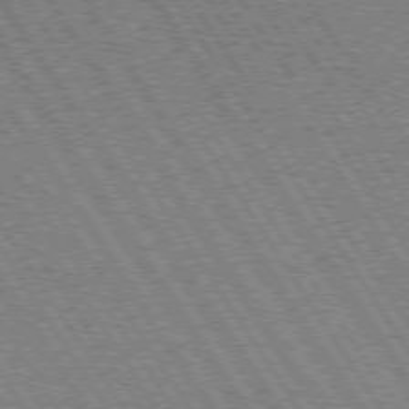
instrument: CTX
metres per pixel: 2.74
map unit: Hpe
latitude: 73.5560
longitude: -141.1970
